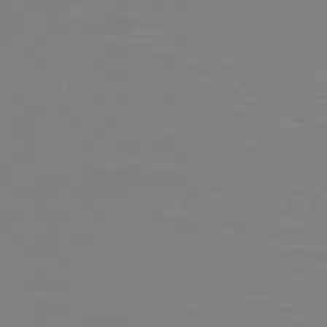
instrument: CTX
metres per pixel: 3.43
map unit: HNb
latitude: -49.4455
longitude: -51.1781
